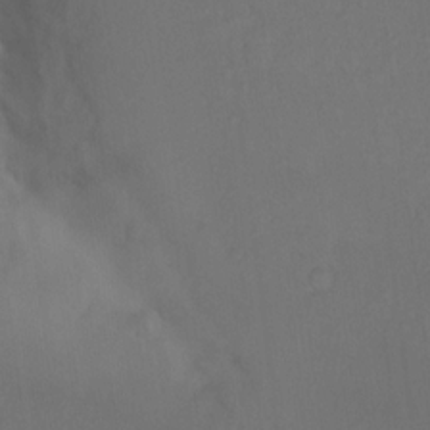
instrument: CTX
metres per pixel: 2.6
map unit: Nhu
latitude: 12.6869
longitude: -27.9528
